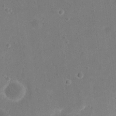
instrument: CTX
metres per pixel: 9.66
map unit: eHh
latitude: 20.5546
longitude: -65.1214
